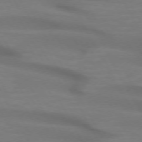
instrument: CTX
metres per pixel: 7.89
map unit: lApd
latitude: 72.5924
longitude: -49.2537
